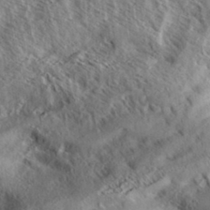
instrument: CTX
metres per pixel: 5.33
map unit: Aa
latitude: 33.2915
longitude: -139.2348
